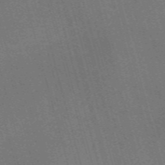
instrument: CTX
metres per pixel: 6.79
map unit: Nve
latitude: -59.6343
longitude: 62.7841
